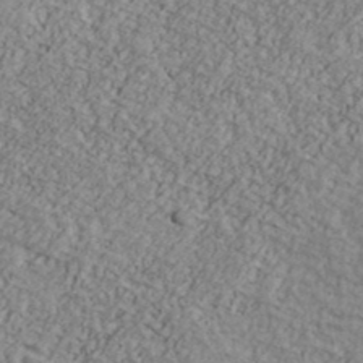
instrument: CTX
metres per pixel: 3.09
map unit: Ave
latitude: 40.8569
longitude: -111.1970
